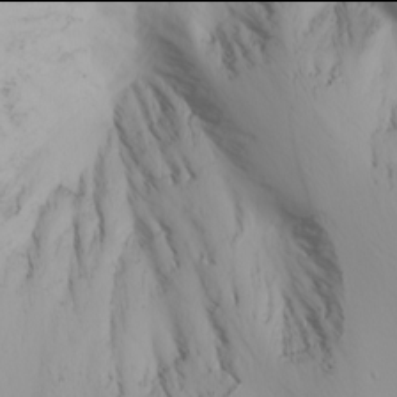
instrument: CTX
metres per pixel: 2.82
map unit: Nhu
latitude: -6.0094
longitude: -90.6679
